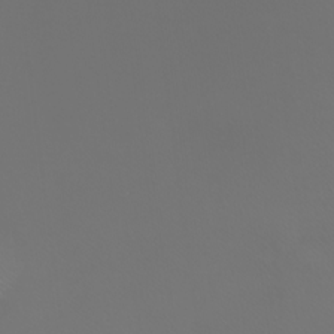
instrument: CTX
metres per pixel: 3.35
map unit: Htu
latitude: -6.5196
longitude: -71.5560
